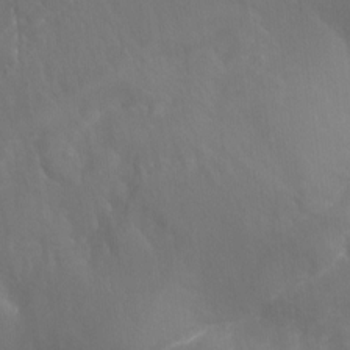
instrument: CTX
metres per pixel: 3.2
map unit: Aa
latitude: -13.1998
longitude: -67.1970
